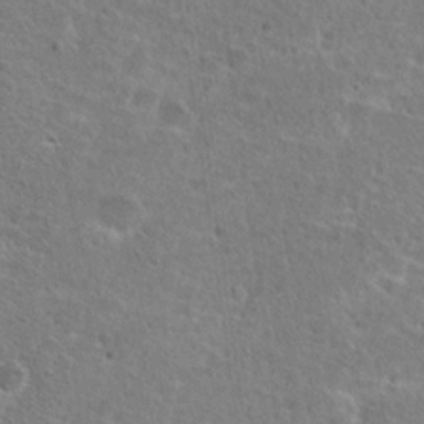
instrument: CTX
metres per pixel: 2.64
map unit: Hto
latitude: 25.1214
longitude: -49.0836
